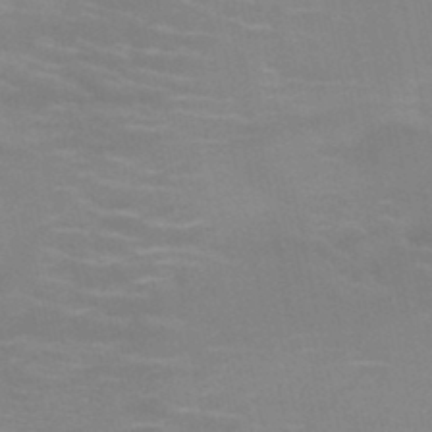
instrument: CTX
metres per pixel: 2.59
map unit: HNb
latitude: -46.6896
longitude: -46.9892
